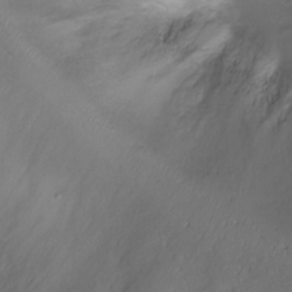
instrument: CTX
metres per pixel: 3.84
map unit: Ht
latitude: -6.5384
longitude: -19.8583
